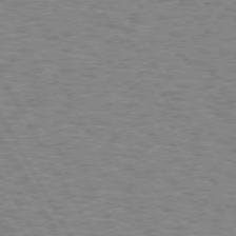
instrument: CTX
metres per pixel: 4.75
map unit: Hpe
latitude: 74.1389
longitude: -135.2348
